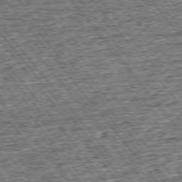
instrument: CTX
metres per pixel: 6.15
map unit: Ap
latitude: -75.2754
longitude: -91.6883
